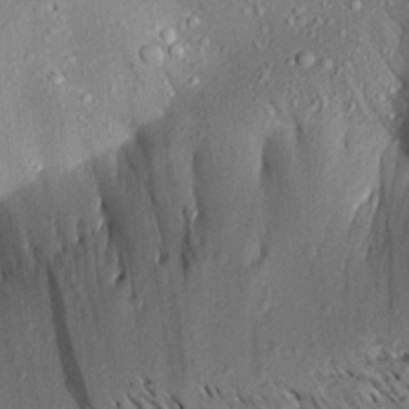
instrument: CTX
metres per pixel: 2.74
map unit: Aa
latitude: 19.0269
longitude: -147.4049
